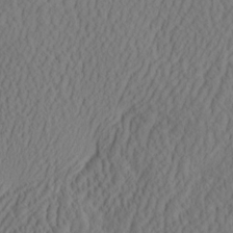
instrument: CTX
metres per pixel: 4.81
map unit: eHh
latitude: -2.9541
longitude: 16.7086
